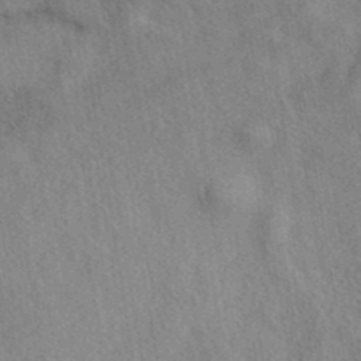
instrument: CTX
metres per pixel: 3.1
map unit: eAb
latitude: 38.8191
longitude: 112.5952
